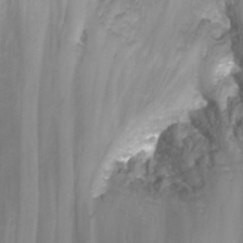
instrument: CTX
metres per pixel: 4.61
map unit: Nhu
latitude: -11.7856
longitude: -47.7261
